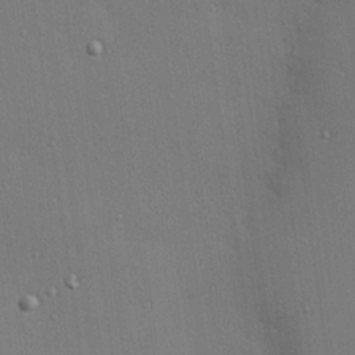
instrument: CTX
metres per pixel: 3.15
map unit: Hve
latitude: 26.3656
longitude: -90.4223
